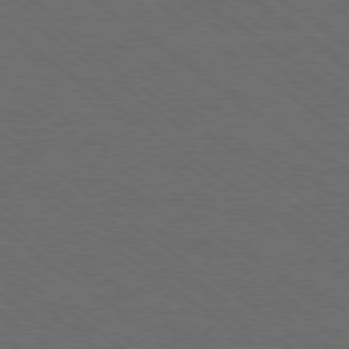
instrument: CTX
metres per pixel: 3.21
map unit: Ap
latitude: -79.2942
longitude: -64.2334
